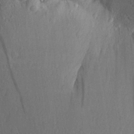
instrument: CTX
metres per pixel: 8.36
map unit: Aa
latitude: 27.7450
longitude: -142.7624
